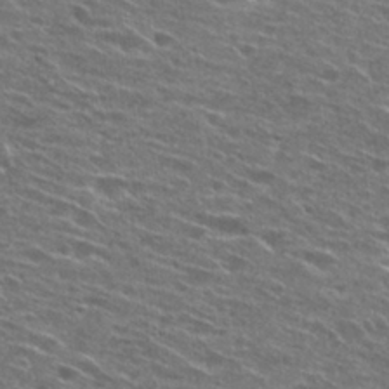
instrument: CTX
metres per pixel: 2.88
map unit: Hto
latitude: 27.0270
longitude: -45.9528
